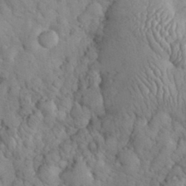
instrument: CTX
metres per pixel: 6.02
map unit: eHh
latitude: 32.5357
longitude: -65.8961
